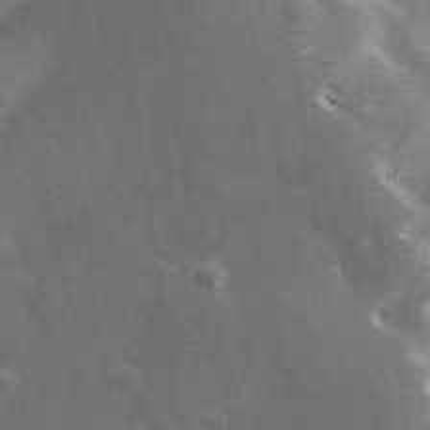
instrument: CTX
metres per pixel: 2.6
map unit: Ave
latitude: 0.1955
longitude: -113.1025
